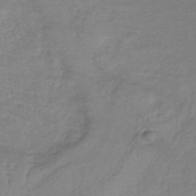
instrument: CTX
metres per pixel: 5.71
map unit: lHb
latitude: -34.5574
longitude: 71.4077
